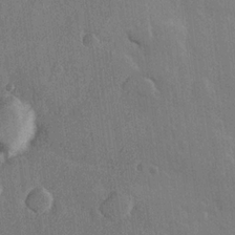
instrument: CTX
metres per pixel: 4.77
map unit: Hve
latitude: 23.0647
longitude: 148.3307
